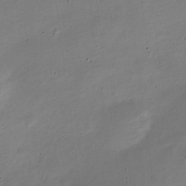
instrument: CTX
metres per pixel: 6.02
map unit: Nve
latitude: -22.0850
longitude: 105.2187
